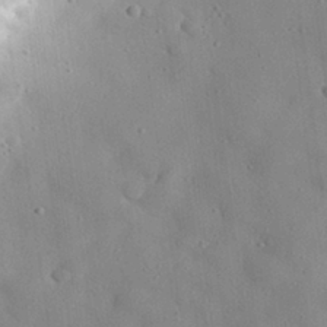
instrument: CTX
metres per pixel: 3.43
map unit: eHh
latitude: 28.5546
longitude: -77.7260
